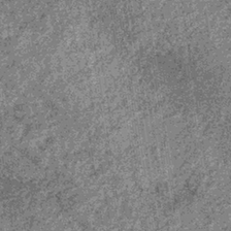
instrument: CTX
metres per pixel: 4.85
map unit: lHb
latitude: -36.1416
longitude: 67.5211
